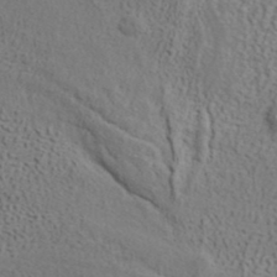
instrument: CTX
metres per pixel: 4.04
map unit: ANa
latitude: 37.8961
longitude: 20.1983
